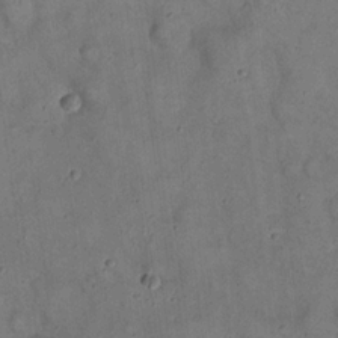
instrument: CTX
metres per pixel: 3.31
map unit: eHh
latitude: 20.2523
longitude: -59.9906
